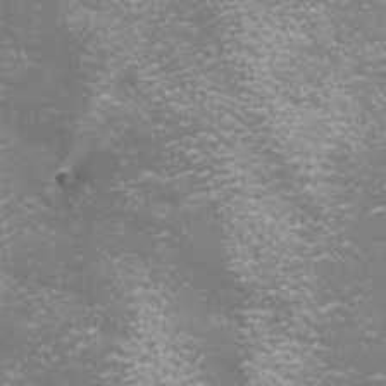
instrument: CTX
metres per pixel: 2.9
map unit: eHh
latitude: -4.2928
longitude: 19.4265
